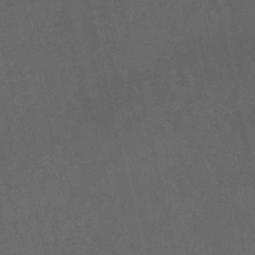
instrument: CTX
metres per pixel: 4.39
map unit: lHb
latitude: -47.5021
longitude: 70.6708
